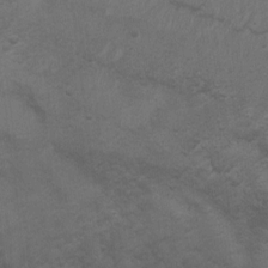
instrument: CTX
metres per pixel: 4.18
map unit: Ht
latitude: 4.0255
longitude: -29.0269
